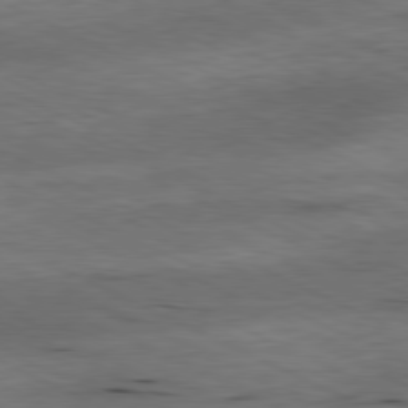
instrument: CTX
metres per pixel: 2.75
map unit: Ap
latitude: -81.3132
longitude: -91.8394
